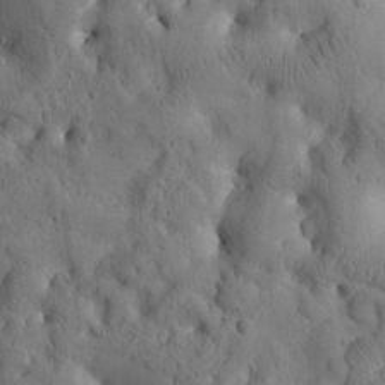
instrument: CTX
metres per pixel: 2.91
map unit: Htu
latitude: -2.3306
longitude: 170.8219
